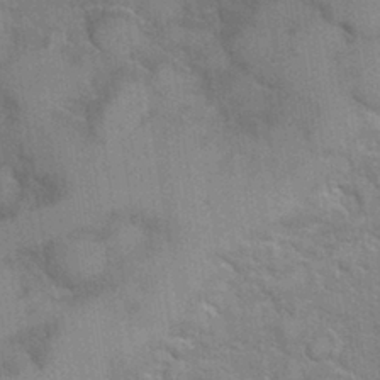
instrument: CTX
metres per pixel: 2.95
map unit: Hve
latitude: 31.3482
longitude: 151.7667
